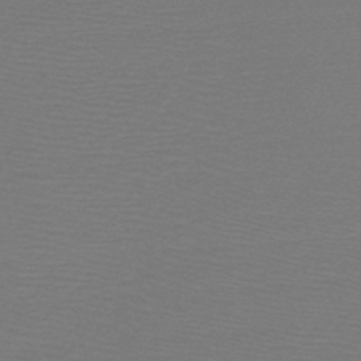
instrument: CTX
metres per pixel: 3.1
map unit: HNb
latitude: -50.3306
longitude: -43.6505
